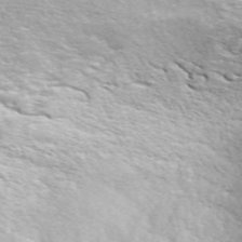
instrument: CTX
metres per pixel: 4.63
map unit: ANa
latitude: 48.9325
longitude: -74.4601
